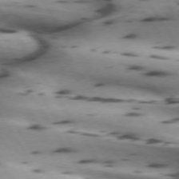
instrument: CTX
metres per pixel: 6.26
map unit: lApd
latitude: 72.4034
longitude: -53.0837
